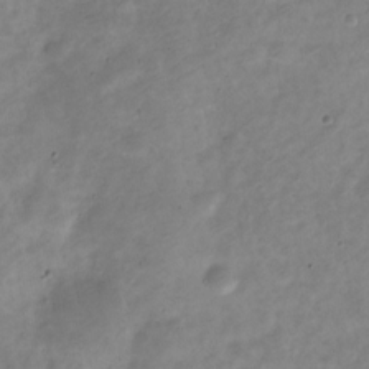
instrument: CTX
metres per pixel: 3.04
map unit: Nve
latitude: -24.1039
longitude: 105.7666
